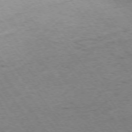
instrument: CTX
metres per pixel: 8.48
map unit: Ap
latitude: -74.3307
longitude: -68.0444
